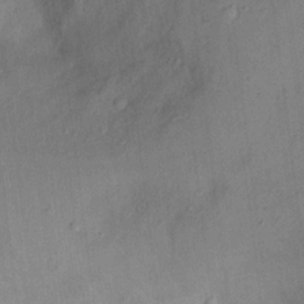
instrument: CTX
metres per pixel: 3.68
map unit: Nhu
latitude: 11.5371
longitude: -29.0269
